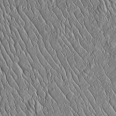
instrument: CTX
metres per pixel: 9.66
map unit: Htu
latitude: -4.6518
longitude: 157.2754
